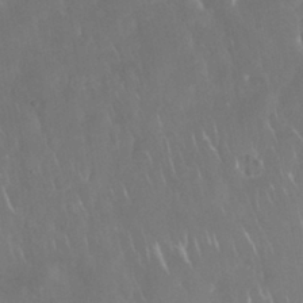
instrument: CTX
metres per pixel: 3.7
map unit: Nhu
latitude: 28.2522
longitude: -63.4427
